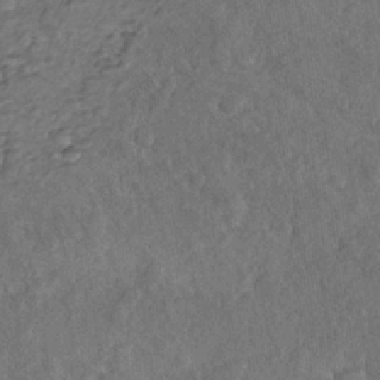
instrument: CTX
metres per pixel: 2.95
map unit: Nhu
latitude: -30.8408
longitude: -60.4790
